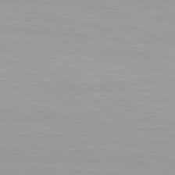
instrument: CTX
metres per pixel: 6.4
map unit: lApd
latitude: 80.5735
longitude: 160.5763
